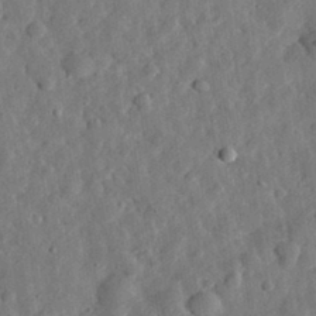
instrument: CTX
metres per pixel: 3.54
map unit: eHh
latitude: 31.6694
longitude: -76.1766
